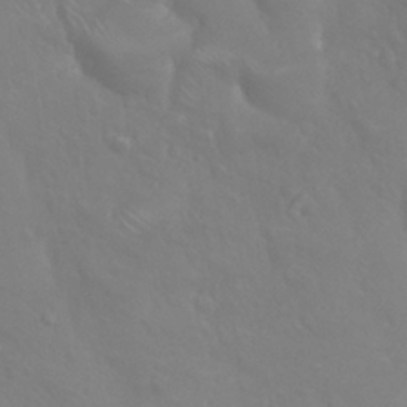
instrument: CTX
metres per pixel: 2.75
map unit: Nhu
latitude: 26.6302
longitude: -55.4426
